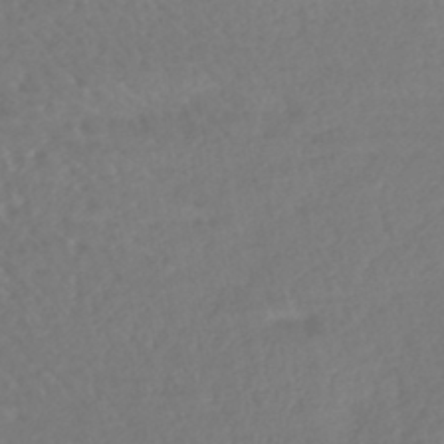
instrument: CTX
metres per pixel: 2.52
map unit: lHb
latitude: -43.3887
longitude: 75.8045
